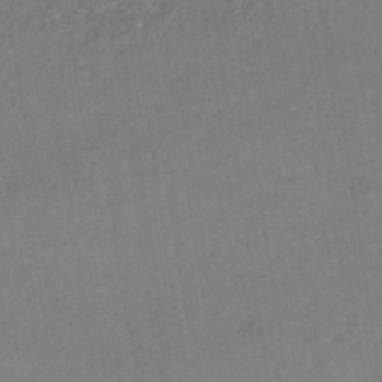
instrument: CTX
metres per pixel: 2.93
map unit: HNhu
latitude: -44.4629
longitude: 94.5762
